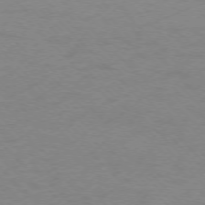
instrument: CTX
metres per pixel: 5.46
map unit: Ap
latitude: -76.0094
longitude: -78.8569
